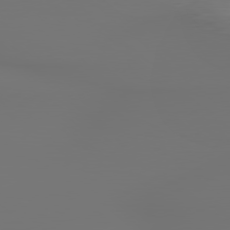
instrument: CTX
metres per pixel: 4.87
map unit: lApd
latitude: 78.9514
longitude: 178.6518
